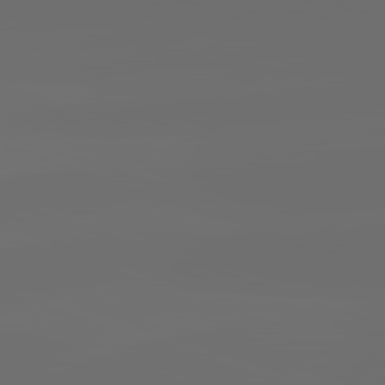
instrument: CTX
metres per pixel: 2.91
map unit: lApd
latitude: 82.2900
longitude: -152.7247
